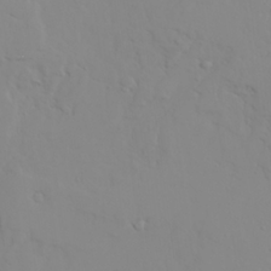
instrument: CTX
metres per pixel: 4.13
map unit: Ave
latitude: 23.8394
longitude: -133.0647
